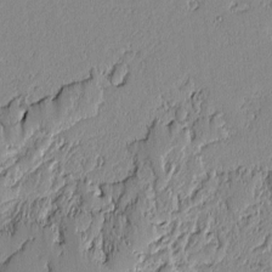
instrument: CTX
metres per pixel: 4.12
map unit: lAvf
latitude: -1.3321
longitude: -107.0647
